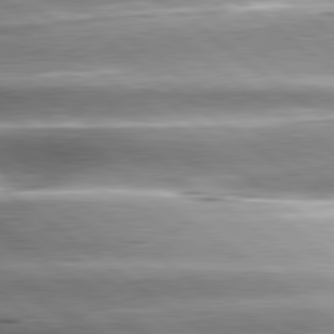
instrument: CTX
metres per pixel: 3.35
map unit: lApd
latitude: 80.7624
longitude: -143.9339
